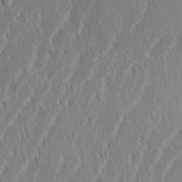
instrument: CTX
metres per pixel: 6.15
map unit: eHh
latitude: 34.3467
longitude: -133.4993
